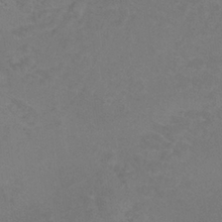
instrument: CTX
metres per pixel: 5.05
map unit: Nhu
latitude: 25.5182
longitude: -53.8206
